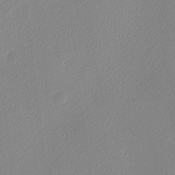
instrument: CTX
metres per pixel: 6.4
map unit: Nhu
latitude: 0.4601
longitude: -78.5735
